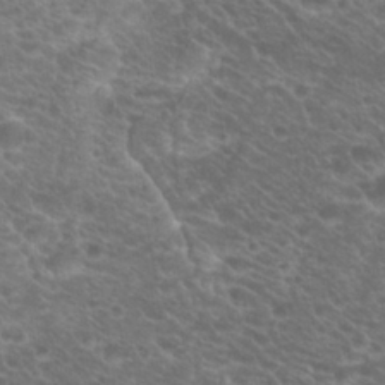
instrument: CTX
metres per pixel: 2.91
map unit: Hto
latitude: 20.9892
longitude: -37.5560
